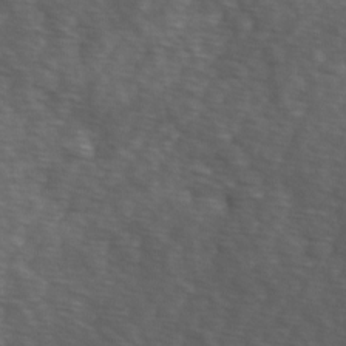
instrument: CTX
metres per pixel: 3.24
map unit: Ave
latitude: 1.0080
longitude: -113.0647
